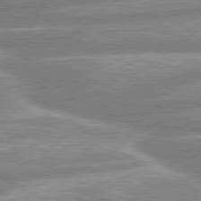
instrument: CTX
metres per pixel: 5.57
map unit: lApd
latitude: 80.2522
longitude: -164.2900
